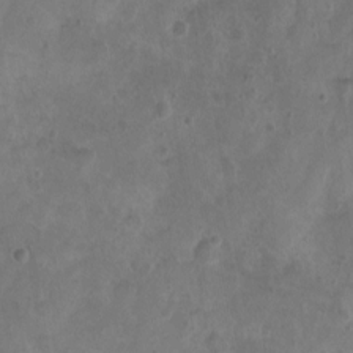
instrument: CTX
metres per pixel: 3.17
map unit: Nhu
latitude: 3.0458
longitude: -15.3671
